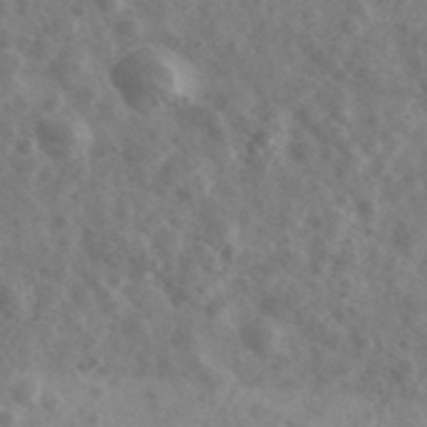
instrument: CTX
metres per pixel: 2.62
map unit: Ave
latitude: 38.8947
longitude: -106.8569
